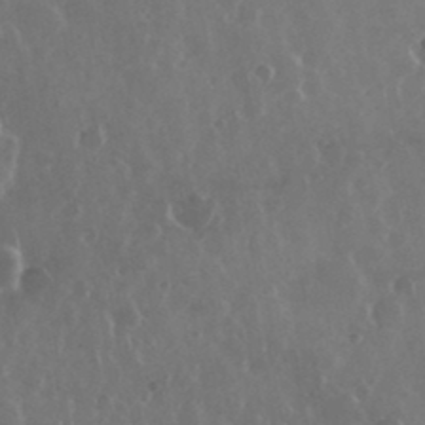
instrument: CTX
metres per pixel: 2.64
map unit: eHh
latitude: 35.0647
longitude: -58.9703
